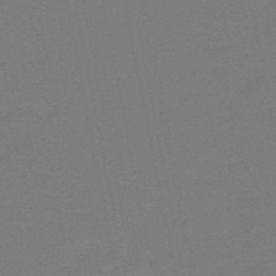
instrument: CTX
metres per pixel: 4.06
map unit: HNb
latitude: -48.7275
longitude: -48.3467
